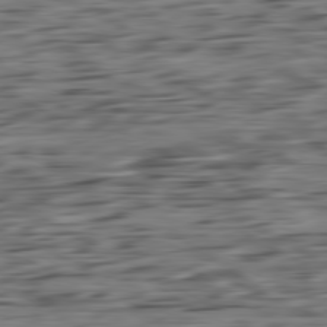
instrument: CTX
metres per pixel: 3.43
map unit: Ap
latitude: -80.8786
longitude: -96.5546
